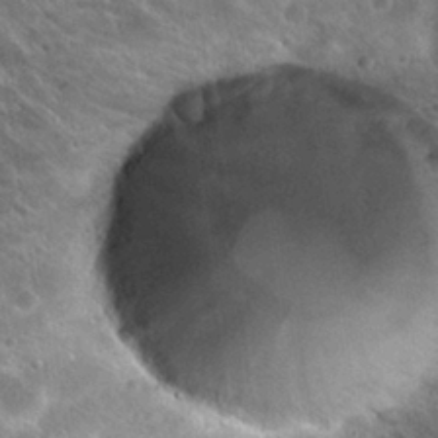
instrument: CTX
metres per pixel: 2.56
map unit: Hto
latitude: 27.9528
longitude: -44.2522
